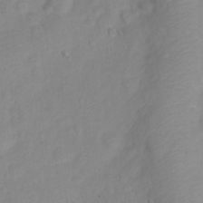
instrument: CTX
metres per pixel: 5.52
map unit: Nve
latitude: -21.6344
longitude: 106.2929
